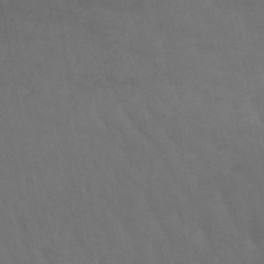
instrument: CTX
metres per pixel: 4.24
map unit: lHb
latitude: -45.8989
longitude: 66.5385
